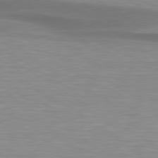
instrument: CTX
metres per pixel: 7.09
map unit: lApd
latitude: 79.3860
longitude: -88.5168
